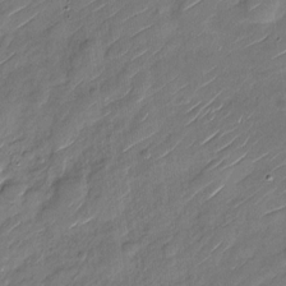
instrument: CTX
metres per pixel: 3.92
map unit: Nhu
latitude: -28.1228
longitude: -73.2726
